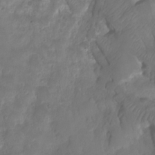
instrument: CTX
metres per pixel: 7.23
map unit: HNhu
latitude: -23.9556
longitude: 50.2173
